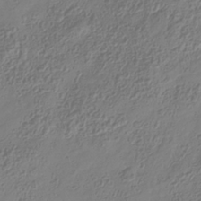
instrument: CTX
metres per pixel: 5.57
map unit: Hve
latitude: -34.5952
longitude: 88.8786
